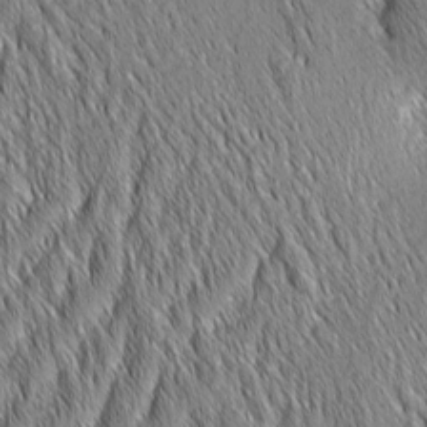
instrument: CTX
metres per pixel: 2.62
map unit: Aa
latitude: 6.1956
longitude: -130.2523
